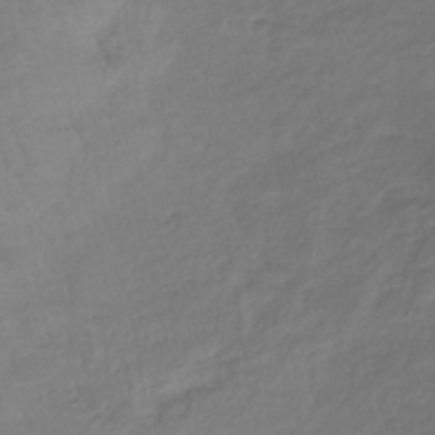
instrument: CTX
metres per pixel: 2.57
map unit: lHb
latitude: -37.0864
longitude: 72.6518
